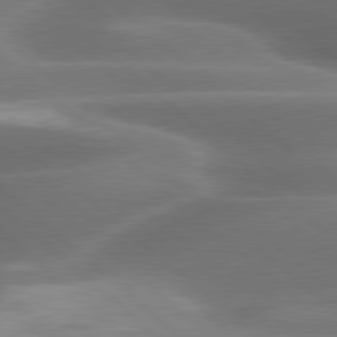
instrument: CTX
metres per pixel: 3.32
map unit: lApd
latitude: 79.5182
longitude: -116.7435
